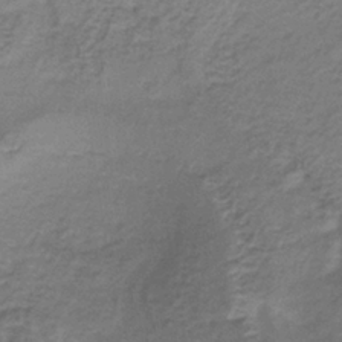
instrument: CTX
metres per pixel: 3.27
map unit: lHb
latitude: -37.5966
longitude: 61.1242
